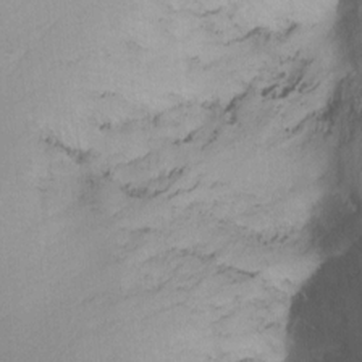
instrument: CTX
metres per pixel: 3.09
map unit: Nhu
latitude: -6.5384
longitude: -66.5167
